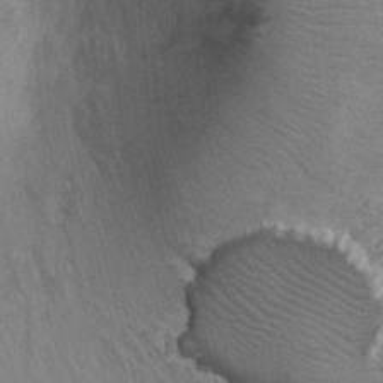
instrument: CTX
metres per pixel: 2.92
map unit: Ht
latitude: -3.1242
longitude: -15.3860
